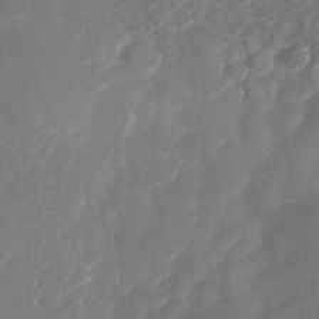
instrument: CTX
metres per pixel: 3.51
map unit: Nhu
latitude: -28.2551
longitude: -74.2712
